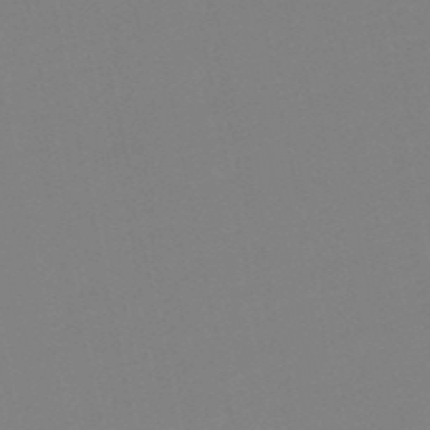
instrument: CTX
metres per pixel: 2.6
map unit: lHb
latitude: -49.7478
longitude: 80.9920
